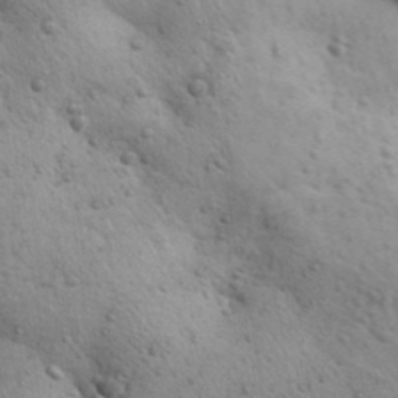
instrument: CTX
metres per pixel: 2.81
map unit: Aa
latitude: 31.3293
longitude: -146.9703
